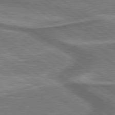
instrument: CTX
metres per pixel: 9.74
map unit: lApd
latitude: 79.9150
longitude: 171.4266
